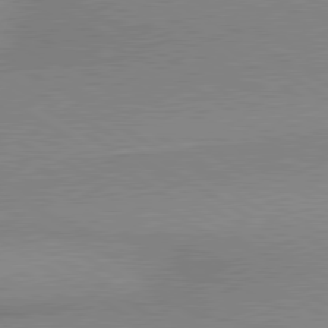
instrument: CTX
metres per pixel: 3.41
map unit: lApd
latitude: 80.2145
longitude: 167.3321
